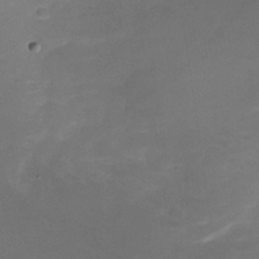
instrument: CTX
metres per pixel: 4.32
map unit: Nhu
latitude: -23.8234
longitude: -70.3656
